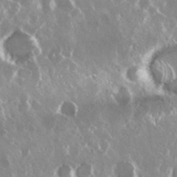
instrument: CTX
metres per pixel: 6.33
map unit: Nhu
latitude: 29.3859
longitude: -60.9136
